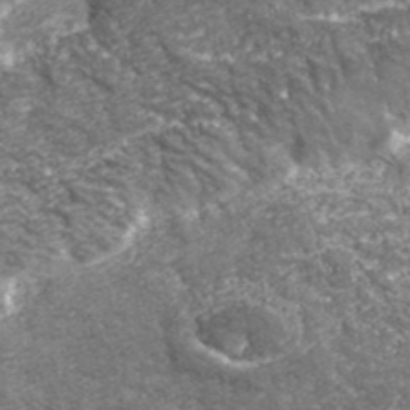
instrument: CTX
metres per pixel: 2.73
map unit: eHh
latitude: 43.1025
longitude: -90.3467
